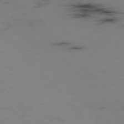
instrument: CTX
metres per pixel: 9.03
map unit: Hpe
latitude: -76.0472
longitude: -19.6316
